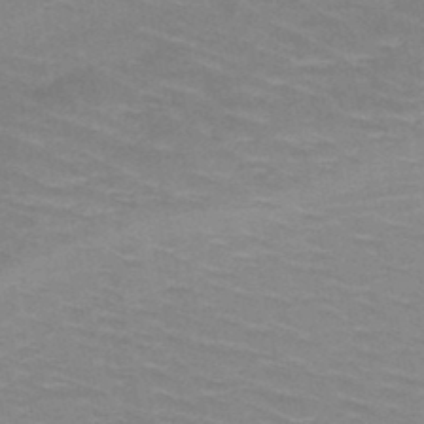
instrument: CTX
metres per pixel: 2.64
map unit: HNb
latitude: -47.5777
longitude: -46.1767
